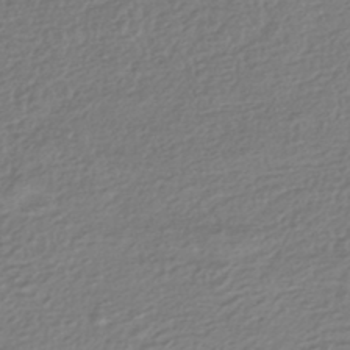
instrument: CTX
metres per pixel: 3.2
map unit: HNhu
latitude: -43.6343
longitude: 97.8800
